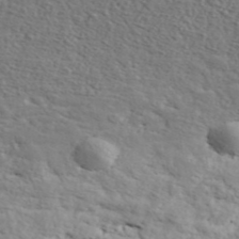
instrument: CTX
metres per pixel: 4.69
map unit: ANa
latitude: 43.9339
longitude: 46.8597
